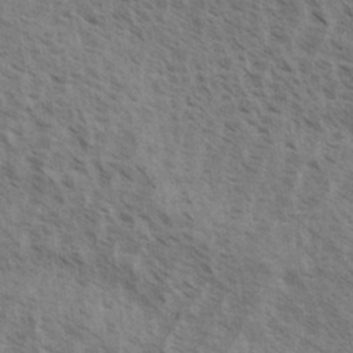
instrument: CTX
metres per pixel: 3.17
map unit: eHh
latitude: 33.8016
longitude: -140.3278
